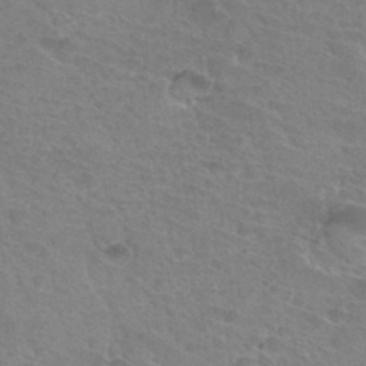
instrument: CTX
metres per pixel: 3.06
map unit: Hto
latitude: 33.4426
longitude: -41.7449
